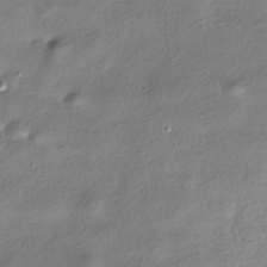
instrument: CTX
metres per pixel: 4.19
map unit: HNhu
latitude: -40.5574
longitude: 107.3888
